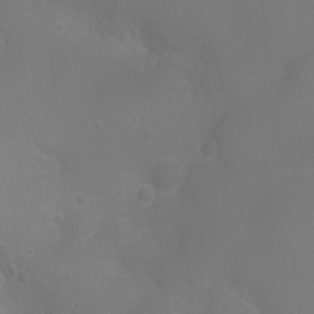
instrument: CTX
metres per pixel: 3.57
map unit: Ht
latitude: -2.7274
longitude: -25.0647
